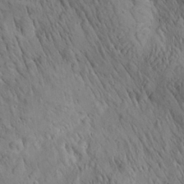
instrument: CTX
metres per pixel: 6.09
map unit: Aa
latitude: 26.6113
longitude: -142.1200
